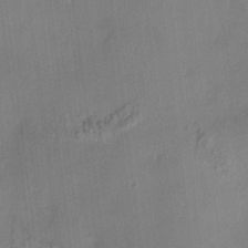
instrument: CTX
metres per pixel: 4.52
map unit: HNhu
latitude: 4.5735
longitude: 8.5763
